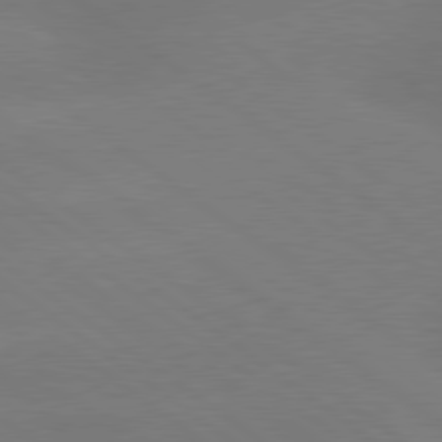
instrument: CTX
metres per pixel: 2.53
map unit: lApd
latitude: 79.5938
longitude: -150.5923
